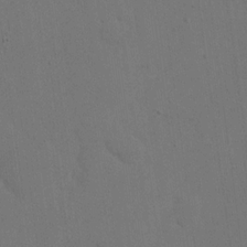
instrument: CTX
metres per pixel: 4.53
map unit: eHh
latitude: 18.7624
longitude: -67.4615
